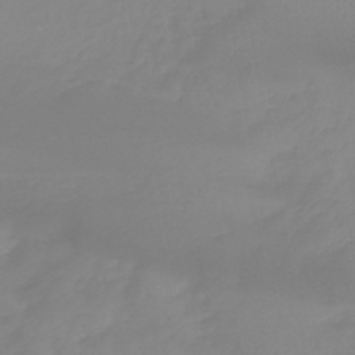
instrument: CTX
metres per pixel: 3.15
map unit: lHb
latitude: -44.7652
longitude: 54.5574
